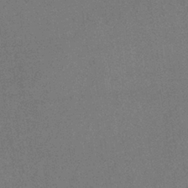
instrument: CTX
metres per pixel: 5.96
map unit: lHb
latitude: -36.5195
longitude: 68.4440
